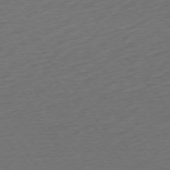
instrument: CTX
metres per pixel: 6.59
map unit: Ap
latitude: -74.9542
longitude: -71.1781
